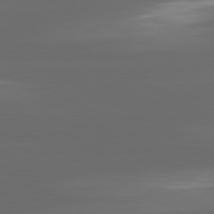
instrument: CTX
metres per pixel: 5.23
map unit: lApd
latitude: 80.6490
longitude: -138.1578
